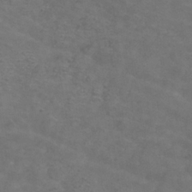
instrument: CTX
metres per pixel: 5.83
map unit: Hve
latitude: -34.0472
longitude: 91.2187
